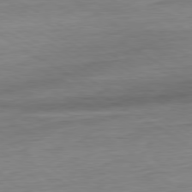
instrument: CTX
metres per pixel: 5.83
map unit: Ap
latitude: -80.6897
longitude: -79.1214
